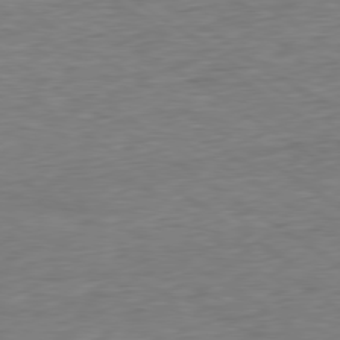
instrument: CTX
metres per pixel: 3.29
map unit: Hpe
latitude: -79.5777
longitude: 10.1228
